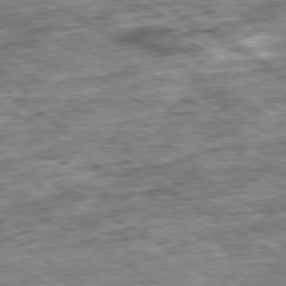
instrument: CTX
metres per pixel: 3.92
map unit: Ap
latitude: -79.8233
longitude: -74.7435
